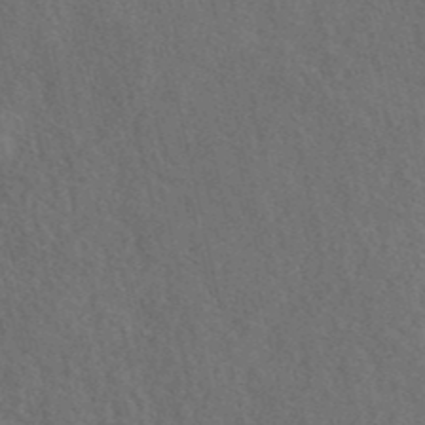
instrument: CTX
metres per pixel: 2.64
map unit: eAb
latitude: 42.6868
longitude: 109.1242
